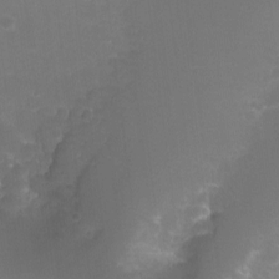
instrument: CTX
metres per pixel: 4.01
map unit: eHh
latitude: -6.7274
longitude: -78.1389
